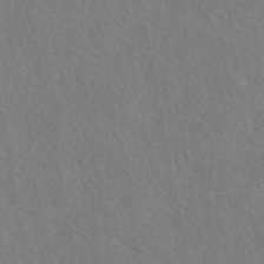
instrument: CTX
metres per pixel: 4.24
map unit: eAb
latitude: 42.7057
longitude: 104.6707
